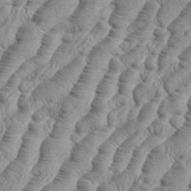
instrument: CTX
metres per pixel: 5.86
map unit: eHh
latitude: 36.5924
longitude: -137.0648
